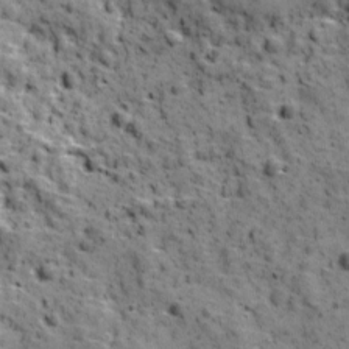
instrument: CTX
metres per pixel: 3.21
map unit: Ave
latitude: 11.1970
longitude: -105.3293
